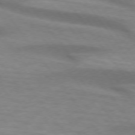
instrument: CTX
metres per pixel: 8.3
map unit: lApd
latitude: 74.4979
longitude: -50.1011
